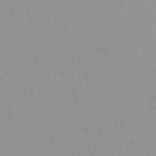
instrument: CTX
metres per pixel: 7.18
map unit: eHh
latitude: -1.7856
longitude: 19.4265
